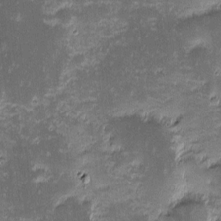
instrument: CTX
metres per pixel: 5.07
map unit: eHh
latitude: -1.5777
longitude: -86.2144
